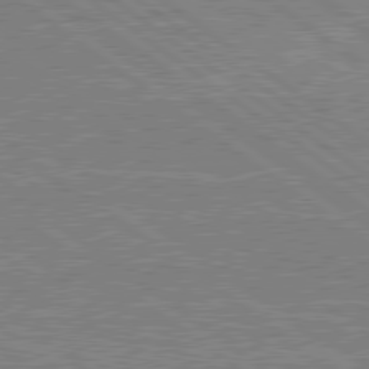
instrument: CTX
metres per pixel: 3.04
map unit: lApd
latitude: 79.5560
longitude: 167.1242
